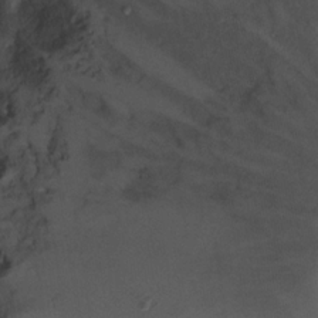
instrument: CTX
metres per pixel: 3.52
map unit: Ht
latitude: 5.4237
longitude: -36.5546
